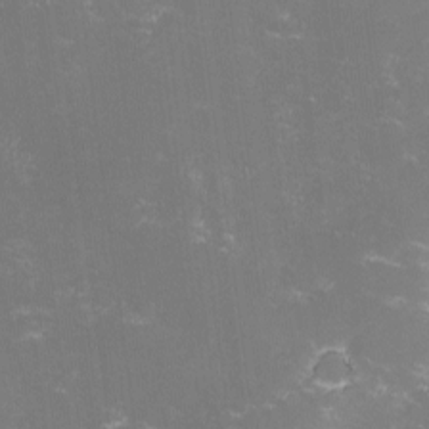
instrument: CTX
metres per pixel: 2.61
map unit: lHvf
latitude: -14.3307
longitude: -101.1592
